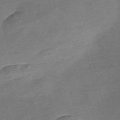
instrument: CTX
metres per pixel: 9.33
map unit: Nve
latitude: -57.0864
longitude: 58.5573
